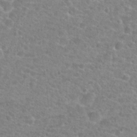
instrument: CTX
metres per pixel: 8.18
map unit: Hto
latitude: 24.4790
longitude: -48.1767
